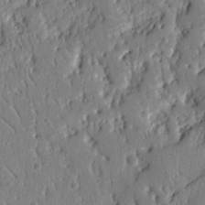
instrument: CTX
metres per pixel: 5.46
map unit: Ht
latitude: 9.4238
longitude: -78.3468
